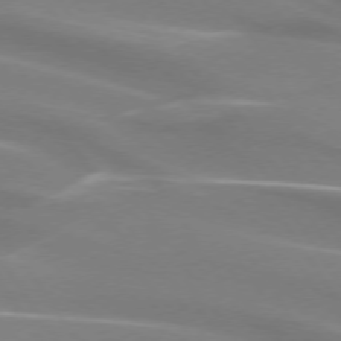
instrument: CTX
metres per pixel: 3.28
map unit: lApd
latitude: 74.0822
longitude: -61.5938
